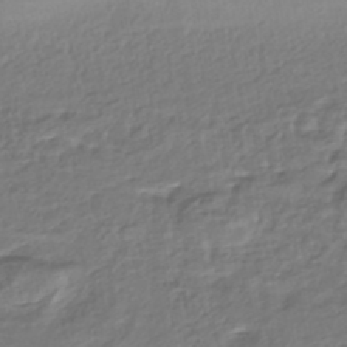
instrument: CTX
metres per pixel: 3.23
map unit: HNhu
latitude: -46.2172
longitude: 103.6722
